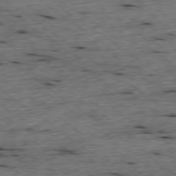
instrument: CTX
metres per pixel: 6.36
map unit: Ap
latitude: -78.7463
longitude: -89.6127
